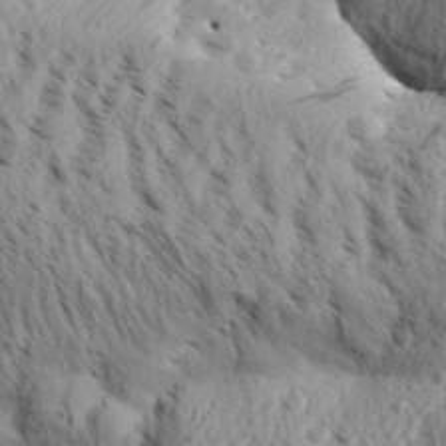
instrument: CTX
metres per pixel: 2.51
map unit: Aa
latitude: 30.9136
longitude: -137.9717
